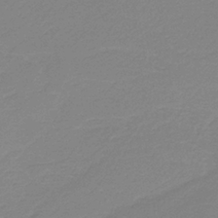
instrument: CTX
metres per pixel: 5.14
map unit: HNb
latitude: -36.9730
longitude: 55.1809
